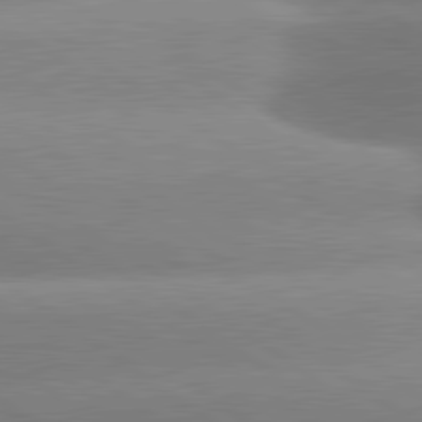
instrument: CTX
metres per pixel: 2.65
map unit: lApd
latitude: 81.2726
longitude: -157.7071
